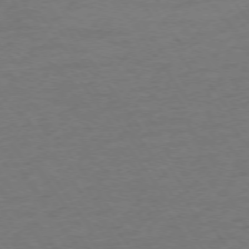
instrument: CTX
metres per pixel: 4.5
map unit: Ap
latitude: -74.8786
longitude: -85.5182
